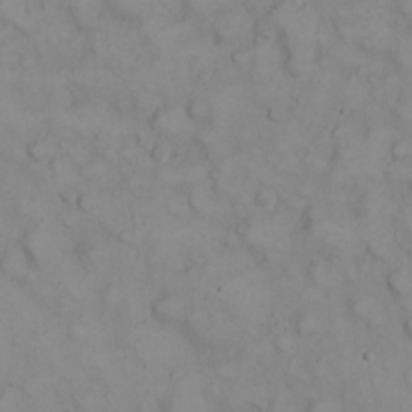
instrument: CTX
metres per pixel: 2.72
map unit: eHh
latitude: 23.0458
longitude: -60.4223
